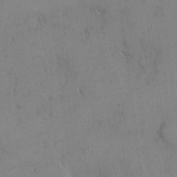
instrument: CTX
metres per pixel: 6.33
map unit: eHh
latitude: 10.1578
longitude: -63.0837
